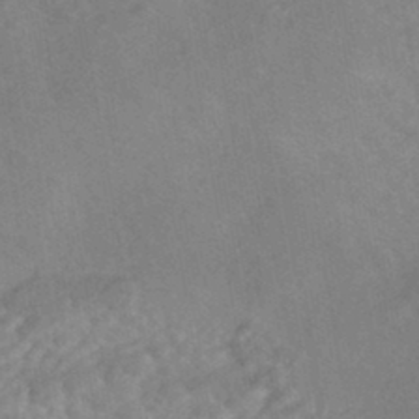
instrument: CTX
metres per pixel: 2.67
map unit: HNhu
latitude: -45.0486
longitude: 91.8990
